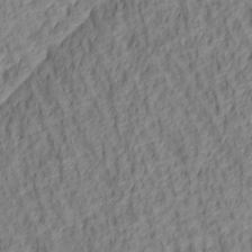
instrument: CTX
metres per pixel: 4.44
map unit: lAa
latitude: 4.8380
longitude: -116.1011
